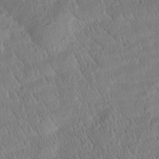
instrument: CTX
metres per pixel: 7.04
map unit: Htu
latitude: -1.1243
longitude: 174.8030
